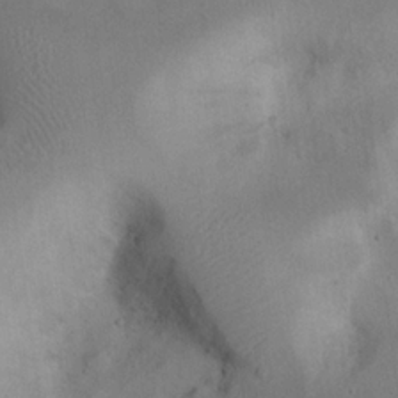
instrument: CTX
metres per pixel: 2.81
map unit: eHh
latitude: 23.8394
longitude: -70.4412
